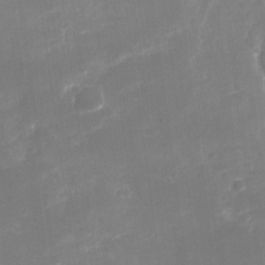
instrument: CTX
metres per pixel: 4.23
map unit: Nhu
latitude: -29.0109
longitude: -64.3089
